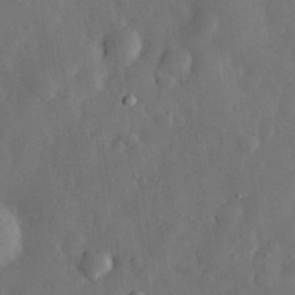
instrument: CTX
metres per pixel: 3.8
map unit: eHh
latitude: 31.0837
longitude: -78.2334
